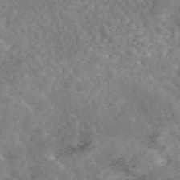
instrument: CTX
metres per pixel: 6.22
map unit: eAb
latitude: 44.9891
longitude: 124.5385
